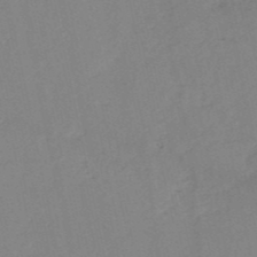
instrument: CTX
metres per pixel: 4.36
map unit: HNb
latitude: -52.7463
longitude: -42.5168
